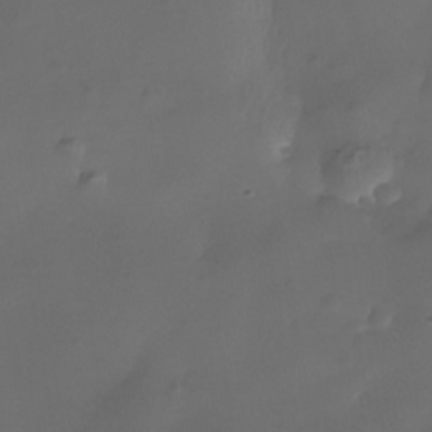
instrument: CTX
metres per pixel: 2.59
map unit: Nhe
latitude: -35.8233
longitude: -130.8947
